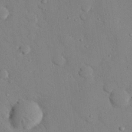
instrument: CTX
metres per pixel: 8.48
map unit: eHh
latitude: 27.1592
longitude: -79.4994
